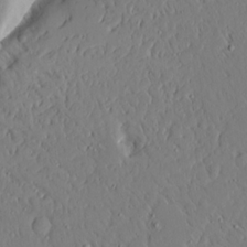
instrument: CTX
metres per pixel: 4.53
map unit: Ave
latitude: 15.4805
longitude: -140.6490
